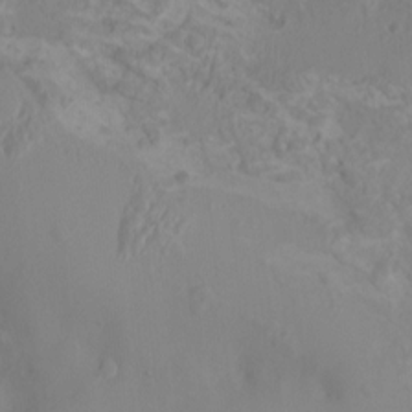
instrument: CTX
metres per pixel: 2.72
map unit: HNhu
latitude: 2.4034
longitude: 6.9541
